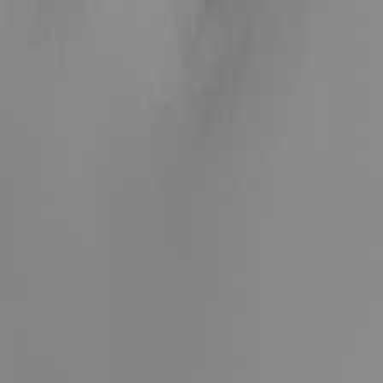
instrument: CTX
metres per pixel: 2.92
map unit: Nhu
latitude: -4.9541
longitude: -73.4049
